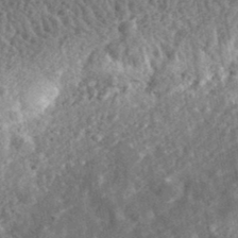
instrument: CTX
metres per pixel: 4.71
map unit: eHh
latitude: 34.3278
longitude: -78.8569
